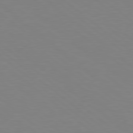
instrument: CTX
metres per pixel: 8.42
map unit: Hpe
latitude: 78.7813
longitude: -165.9906
